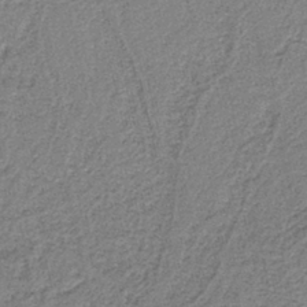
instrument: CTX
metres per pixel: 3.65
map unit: HNb
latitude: -39.7289
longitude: 49.9556
